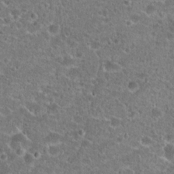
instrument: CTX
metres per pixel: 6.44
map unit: Hto
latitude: 20.5924
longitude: -42.3278
